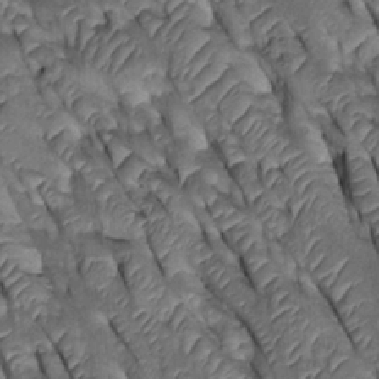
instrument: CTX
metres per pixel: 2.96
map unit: Htu
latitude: 0.0633
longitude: 148.0661
